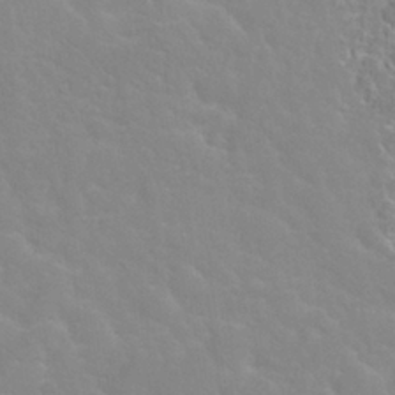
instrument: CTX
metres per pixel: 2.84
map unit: Nhu
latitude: 28.0822
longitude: -51.8394
